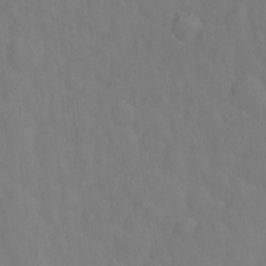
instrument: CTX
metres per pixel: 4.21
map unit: Ht
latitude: -1.5211
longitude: -33.8583
